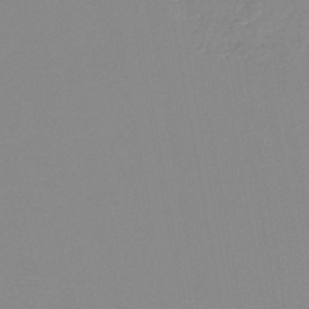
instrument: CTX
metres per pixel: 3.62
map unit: HNb
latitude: -44.8786
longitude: -44.8380
